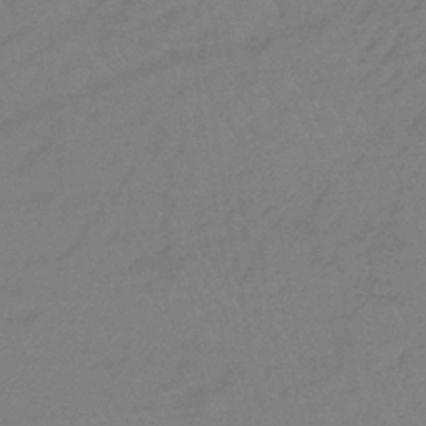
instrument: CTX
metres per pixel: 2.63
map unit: lHb
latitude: -40.9542
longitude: 61.4643
